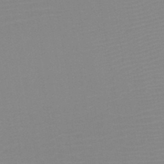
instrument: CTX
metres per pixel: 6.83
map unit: HNb
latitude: -45.7856
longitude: -43.3860
